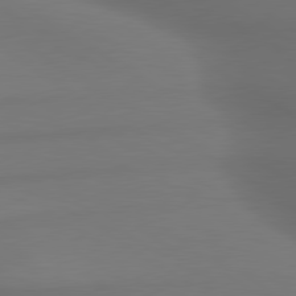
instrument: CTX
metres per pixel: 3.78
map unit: lApd
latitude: 79.9717
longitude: -174.8191
